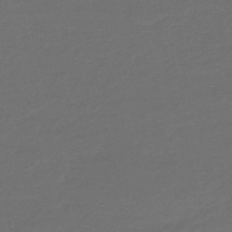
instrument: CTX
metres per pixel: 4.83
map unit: eHb
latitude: -47.7477
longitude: 86.9731
